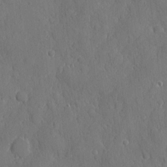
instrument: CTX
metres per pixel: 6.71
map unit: eHh
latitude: 6.4034
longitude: -74.7435
